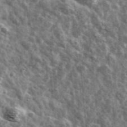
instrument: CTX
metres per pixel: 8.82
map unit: Ave
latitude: 42.1956
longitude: -107.1403
